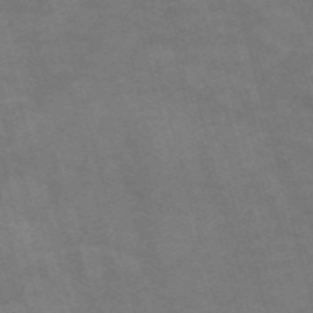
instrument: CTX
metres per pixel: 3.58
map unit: Nve
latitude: -58.9163
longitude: 66.5574
